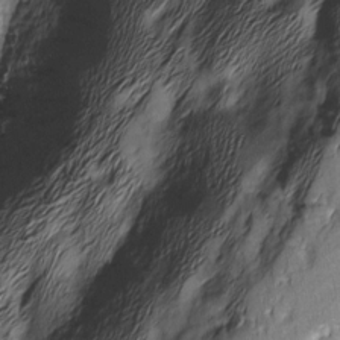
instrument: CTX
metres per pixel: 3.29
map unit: Nhu
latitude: -5.9745
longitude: -150.7435
